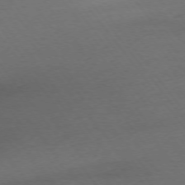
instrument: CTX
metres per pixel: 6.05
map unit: Ap
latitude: -75.3699
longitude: -83.4993
